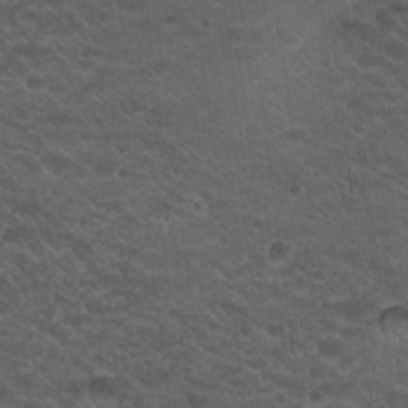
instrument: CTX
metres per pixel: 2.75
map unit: Hto
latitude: 19.9150
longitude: -35.7638
